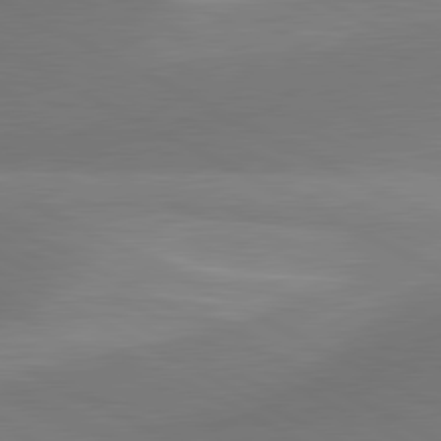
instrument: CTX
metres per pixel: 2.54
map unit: lApd
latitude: 81.0647
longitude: 129.6722
